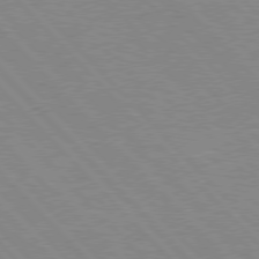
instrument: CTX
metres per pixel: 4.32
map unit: Hpe
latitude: 76.4223
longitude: -126.8380
